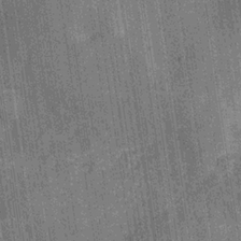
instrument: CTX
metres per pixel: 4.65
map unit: Hve
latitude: -30.0850
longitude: 92.1228
